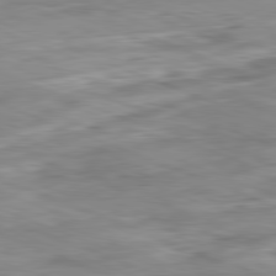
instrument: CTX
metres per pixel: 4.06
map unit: Ap
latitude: -82.1039
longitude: -80.4790
